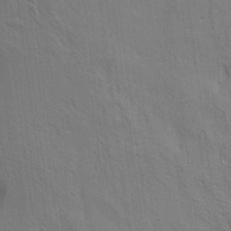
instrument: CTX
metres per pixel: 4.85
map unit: Ave
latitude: 21.7072
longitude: -140.4412
